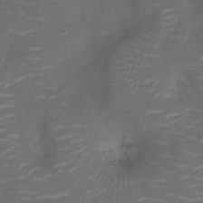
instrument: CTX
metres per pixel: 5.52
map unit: Ht
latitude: -10.3117
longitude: -19.4615
